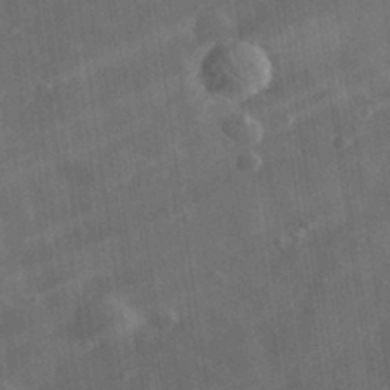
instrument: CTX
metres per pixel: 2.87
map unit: eHh
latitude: 31.9151
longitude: -78.1578
